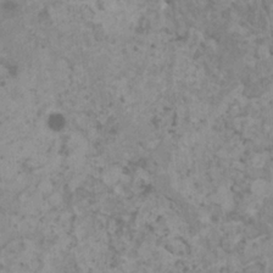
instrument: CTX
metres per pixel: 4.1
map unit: HNhu
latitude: -0.5196
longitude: 2.4817
